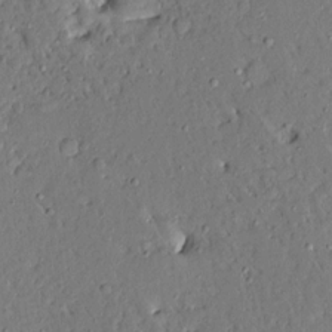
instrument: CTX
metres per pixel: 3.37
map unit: Aa
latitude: 14.5357
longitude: -140.1577
